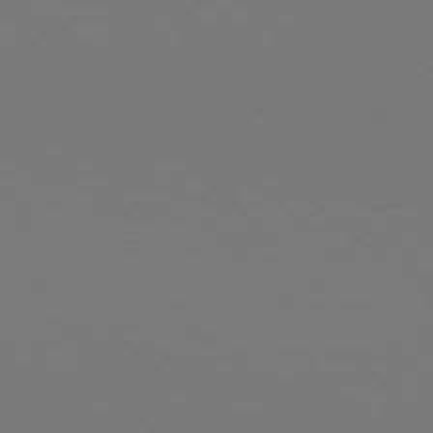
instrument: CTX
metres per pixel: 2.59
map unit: Hpe
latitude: 77.4804
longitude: -177.0836
